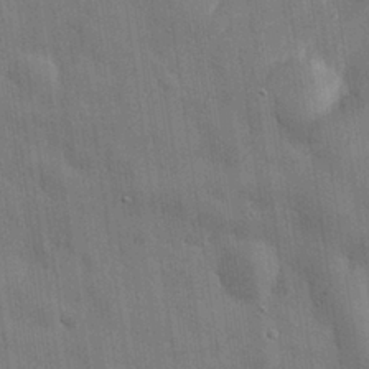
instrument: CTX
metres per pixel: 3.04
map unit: eHh
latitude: 29.3481
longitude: -74.8947
